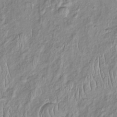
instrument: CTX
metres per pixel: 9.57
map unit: Htu
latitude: -5.8611
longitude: 154.1228
